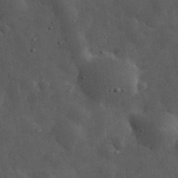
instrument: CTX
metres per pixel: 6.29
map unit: eHh
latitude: 31.6694
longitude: -71.1214
